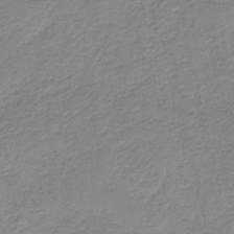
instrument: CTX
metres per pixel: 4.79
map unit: HNb
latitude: -40.3117
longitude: 50.0661
